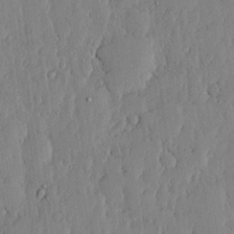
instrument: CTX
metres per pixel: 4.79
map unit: lHvf
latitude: 18.2900
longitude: -116.1200
